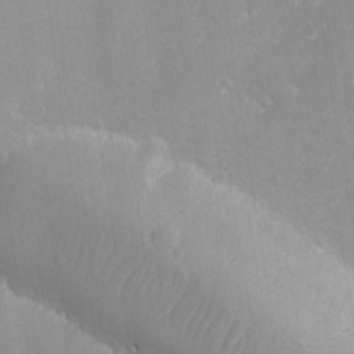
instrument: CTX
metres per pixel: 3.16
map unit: Ave
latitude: -11.1242
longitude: -120.9514
